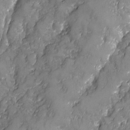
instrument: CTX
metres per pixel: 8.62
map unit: Ave
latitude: -7.8044
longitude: -118.3089
